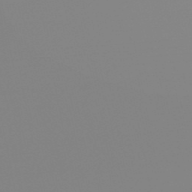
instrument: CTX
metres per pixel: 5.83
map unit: eHb
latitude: -49.3132
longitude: 84.8785
